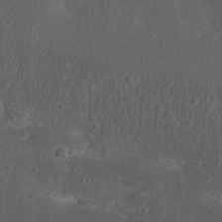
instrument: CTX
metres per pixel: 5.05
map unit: Nhu
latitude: 22.7624
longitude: -71.3481
